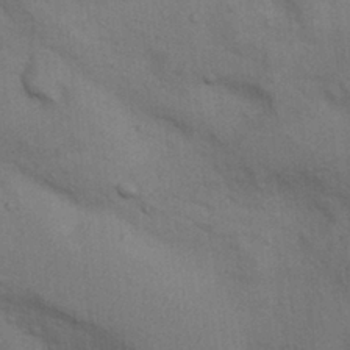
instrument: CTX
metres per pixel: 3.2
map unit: Nhu
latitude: 7.8394
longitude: -24.1577
